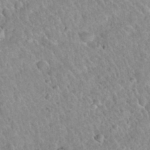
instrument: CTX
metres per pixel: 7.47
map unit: Hto
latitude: 32.4601
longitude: -51.2726
